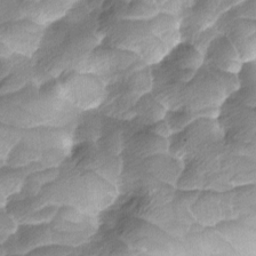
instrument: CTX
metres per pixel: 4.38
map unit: Ave
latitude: -8.8786
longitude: -122.9325
